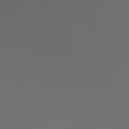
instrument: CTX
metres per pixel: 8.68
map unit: Nhu
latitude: -6.6707
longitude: -96.4979
